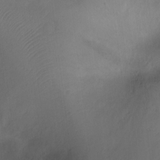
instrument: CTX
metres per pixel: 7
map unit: Nhu
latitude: -12.1039
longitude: -41.6127
